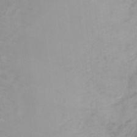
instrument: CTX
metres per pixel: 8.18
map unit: Nve
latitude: -20.8974
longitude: 106.0850
